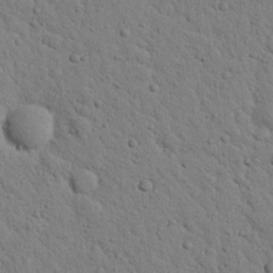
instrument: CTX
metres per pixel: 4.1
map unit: Nhu
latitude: 22.6112
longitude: -76.8380
